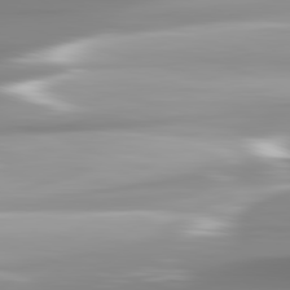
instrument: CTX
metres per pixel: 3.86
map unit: lApd
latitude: 81.8961
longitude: -139.9150
